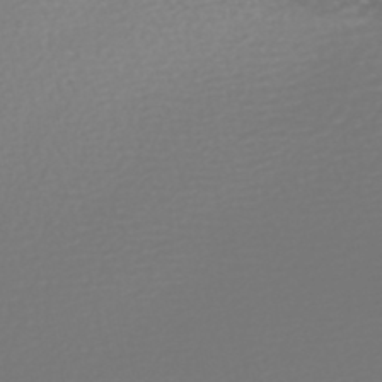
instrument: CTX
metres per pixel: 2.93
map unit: HNhu
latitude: -47.2376
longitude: 97.4077
